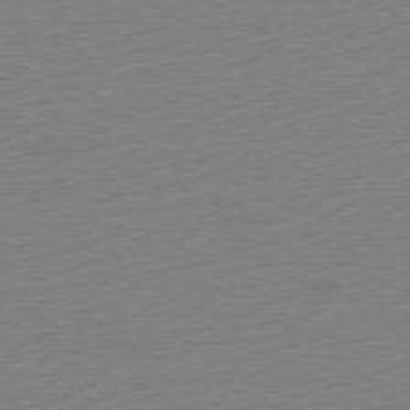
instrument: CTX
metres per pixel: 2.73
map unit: Ap
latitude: -78.5762
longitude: -66.9513
